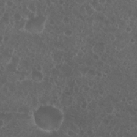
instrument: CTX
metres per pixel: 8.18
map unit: Nhu
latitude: 26.7435
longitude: -51.6505
